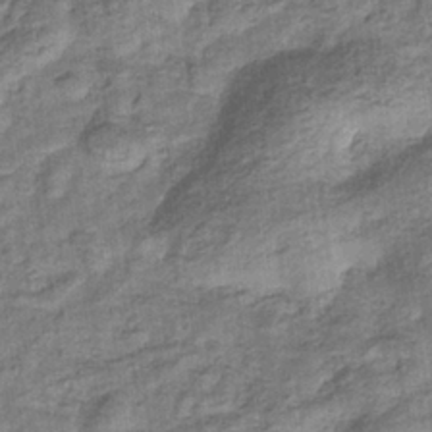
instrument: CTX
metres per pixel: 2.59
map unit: eHb
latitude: -34.3306
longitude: 76.2362
